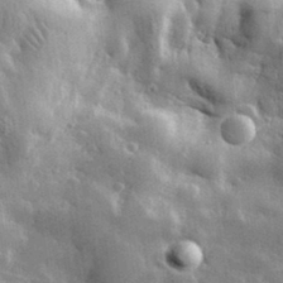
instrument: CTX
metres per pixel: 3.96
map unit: lHvf
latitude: 33.7639
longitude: -86.4601
